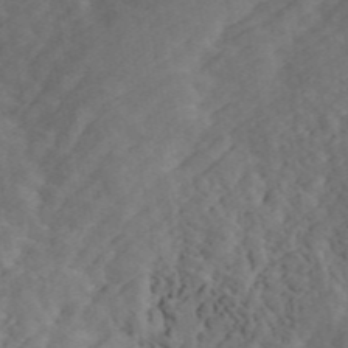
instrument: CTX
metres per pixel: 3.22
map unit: ANa
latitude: 47.5749
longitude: -83.9717
